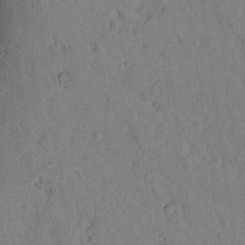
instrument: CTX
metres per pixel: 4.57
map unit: Aa
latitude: 23.2726
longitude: -148.2523
